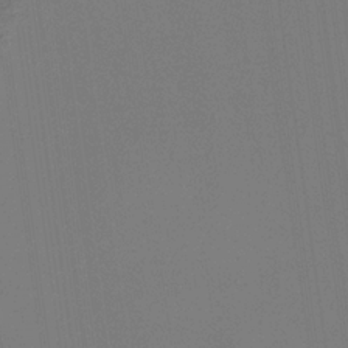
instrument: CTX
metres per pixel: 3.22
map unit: eHb
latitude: -30.5573
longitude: 69.6721
